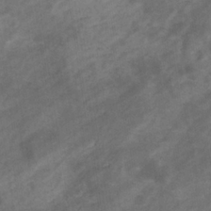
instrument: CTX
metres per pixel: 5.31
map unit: eHb
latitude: -32.8408
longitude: 71.7667
